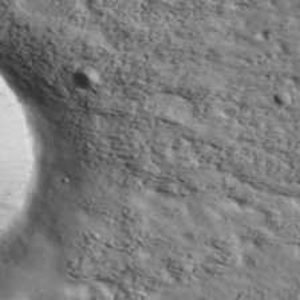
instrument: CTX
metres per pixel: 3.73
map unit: Ave
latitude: 42.0633
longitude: -112.4412
